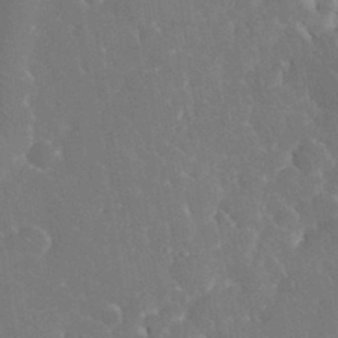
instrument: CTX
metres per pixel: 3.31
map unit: eHh
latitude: 34.5168
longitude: -63.8395
